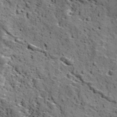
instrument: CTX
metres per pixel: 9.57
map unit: Ave
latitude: 11.5371
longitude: -105.3293
